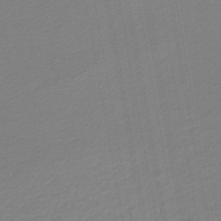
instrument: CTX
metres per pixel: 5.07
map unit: lHb
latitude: -46.1039
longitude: 67.1620
